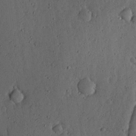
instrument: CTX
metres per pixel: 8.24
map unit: lHvf
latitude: 19.8772
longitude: -115.4426
